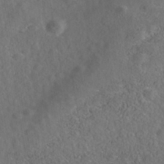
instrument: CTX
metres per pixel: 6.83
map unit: Nhe
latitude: -40.6707
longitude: -100.0633
